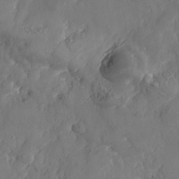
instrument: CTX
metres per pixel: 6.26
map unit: Nhe
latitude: -37.1053
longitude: 138.2173
